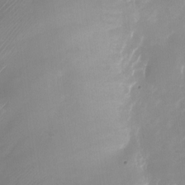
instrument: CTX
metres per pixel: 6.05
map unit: Nhu
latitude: -24.5951
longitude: -71.0458
